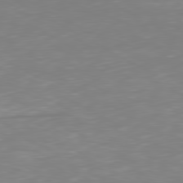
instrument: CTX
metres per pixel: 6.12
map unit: Ap
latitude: -80.3684
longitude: -59.6694
